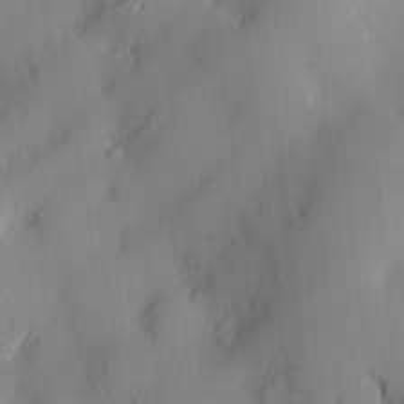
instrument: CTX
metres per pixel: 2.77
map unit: Htu
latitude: -7.1809
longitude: 175.7099
